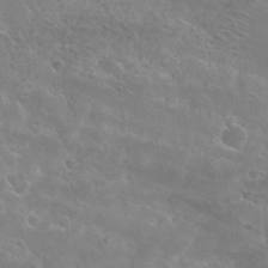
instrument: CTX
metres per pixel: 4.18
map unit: Hto
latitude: 26.8380
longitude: -39.9528
